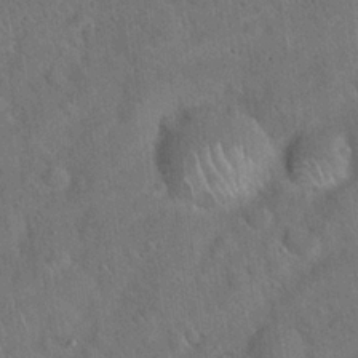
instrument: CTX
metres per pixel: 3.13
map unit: Hto
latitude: 19.9339
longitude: -53.1025
